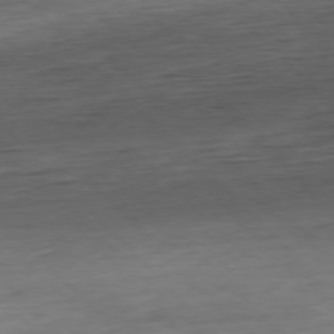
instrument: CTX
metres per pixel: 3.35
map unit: Hpe
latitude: -77.7289
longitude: 12.6519
